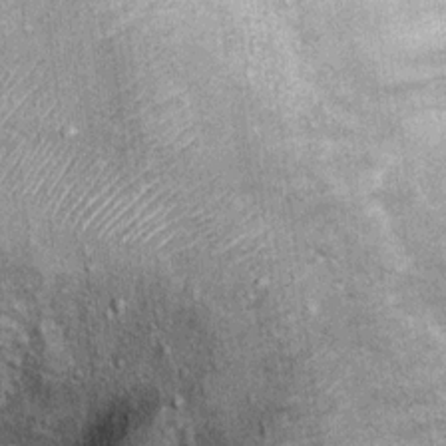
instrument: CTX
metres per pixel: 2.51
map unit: Ht
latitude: 10.0822
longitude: -38.1200
